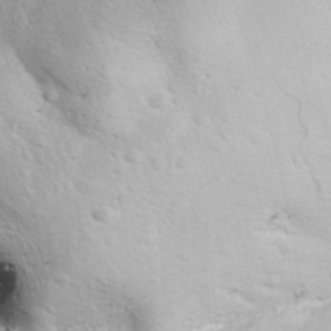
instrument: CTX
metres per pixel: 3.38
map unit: Ave
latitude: -10.7274
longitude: -120.8002
